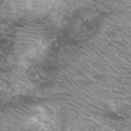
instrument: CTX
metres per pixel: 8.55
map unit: Hto
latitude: 29.6127
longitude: -45.6694
